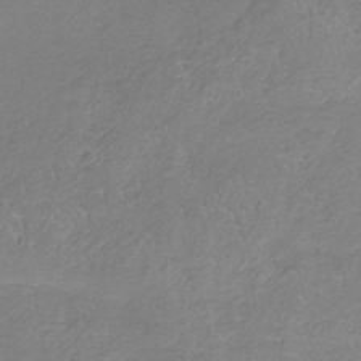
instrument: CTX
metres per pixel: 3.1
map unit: HNb
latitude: -35.1053
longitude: 55.7856
